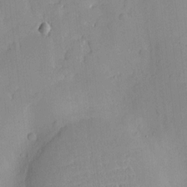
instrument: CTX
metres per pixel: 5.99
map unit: Htu
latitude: -8.4062
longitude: 176.3684
